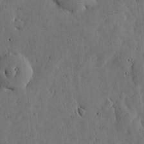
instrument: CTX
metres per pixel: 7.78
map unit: lHvf
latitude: 19.2537
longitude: -114.0255
